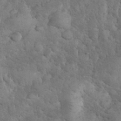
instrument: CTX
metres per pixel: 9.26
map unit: eHh
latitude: 33.9717
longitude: -67.8583
